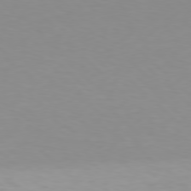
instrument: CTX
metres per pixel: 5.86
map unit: Hpe
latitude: 77.7071
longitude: -162.4223
